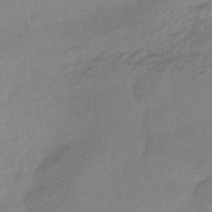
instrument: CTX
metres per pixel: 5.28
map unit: HNhu
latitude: -45.5021
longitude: 90.9731
